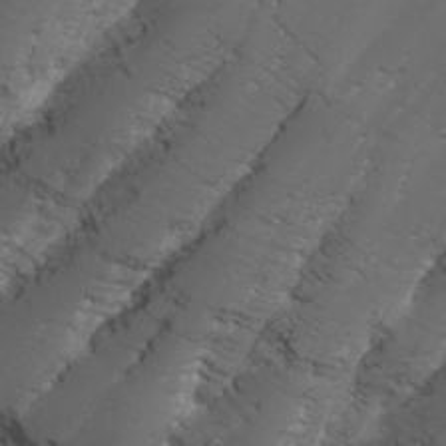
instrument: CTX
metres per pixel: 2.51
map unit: Nhu
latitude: -7.6155
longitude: -76.0633
